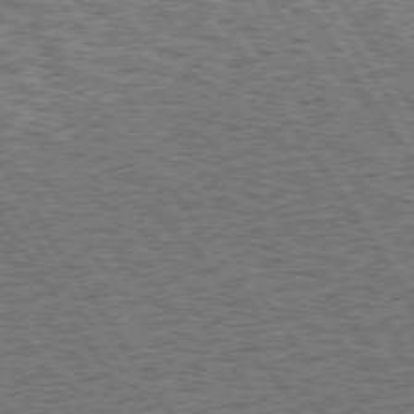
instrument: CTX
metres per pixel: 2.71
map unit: Hpe
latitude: 74.3467
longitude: -133.8017
